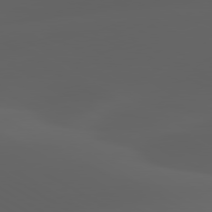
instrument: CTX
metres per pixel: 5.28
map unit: lApd
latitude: 80.0633
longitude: -93.8016
